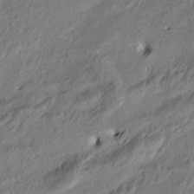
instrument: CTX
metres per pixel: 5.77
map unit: Nve
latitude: -6.9541
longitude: 174.1416
